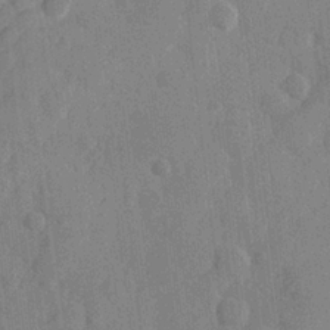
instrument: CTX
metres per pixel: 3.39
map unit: Hve
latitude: 25.6693
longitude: 148.8975
